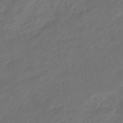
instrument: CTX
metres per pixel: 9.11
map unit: eHb
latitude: -46.6518
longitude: 84.9730
